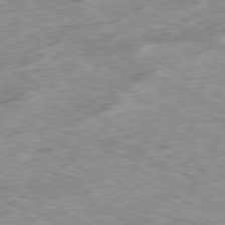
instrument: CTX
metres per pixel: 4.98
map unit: Ap
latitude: -80.5007
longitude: -72.7247
